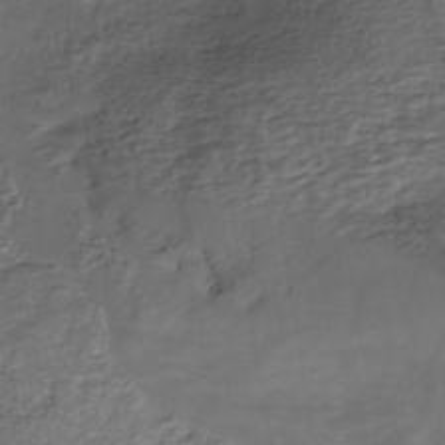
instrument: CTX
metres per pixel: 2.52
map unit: Nhe
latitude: -40.8786
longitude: -109.8583
